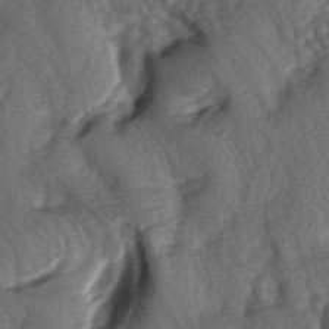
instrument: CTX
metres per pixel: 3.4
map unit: lAa
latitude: -5.6910
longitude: -126.4601
